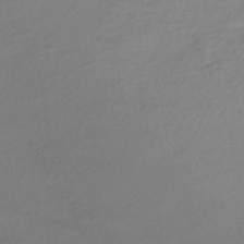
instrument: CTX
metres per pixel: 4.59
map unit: Nhe
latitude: -48.1228
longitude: -172.7246
